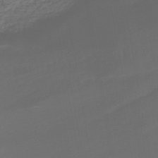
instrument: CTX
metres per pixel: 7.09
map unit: lHb
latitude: -42.9163
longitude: 66.2173
